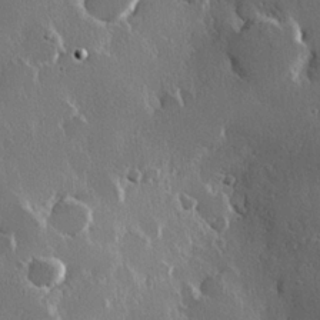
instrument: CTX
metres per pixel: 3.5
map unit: Hve
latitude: 22.9703
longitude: 146.3873
